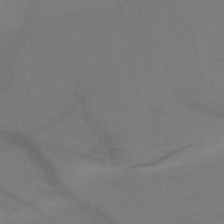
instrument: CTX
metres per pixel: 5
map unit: HNb
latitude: -51.7478
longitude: -46.0822
